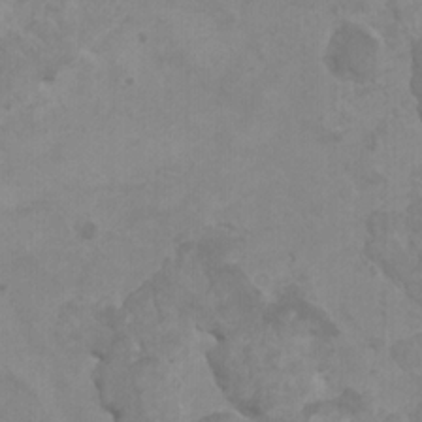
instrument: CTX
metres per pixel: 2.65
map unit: HNhu
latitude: 3.8394
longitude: -2.2144
